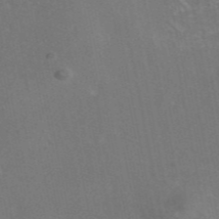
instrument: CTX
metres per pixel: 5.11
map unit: eAb
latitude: 46.4034
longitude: 116.3117
